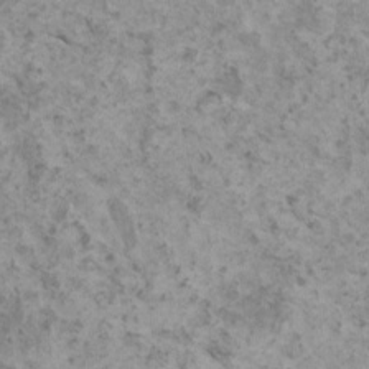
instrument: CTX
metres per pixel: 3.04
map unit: HNhu
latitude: 0.5545
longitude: 3.4076
